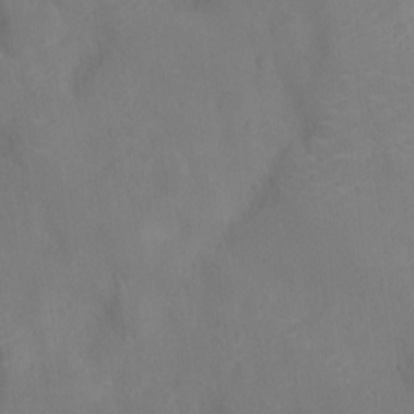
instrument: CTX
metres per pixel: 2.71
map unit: Nhu
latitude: -11.1053
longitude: -21.5560
